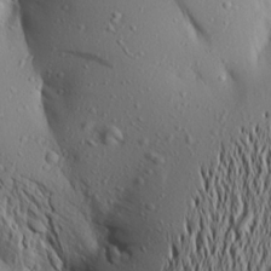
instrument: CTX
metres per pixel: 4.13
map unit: Aa
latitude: 19.0647
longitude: -147.8206
